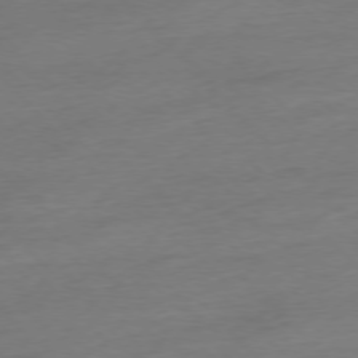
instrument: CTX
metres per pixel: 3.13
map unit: Hpe
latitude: -77.1242
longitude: -14.2145
